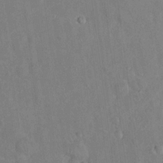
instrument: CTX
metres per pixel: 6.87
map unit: eHh
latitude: 21.9150
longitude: -62.3468
